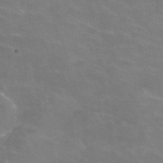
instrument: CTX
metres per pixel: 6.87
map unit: Hve
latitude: -30.4818
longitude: 95.4265
